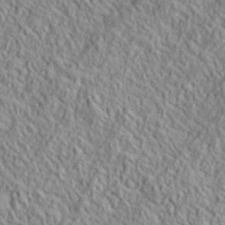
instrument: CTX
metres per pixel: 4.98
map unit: lHvf
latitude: 39.4615
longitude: -89.9528
